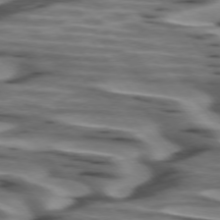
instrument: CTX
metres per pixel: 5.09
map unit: lApd
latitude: 74.7057
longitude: -58.3845
